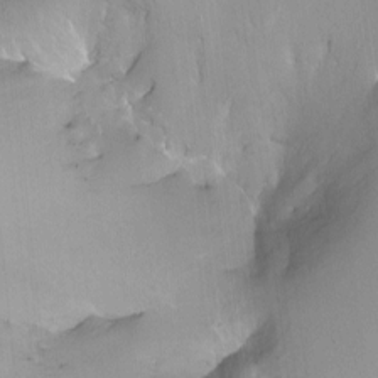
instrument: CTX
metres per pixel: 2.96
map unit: Nhu
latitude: -7.1053
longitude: -45.0836
